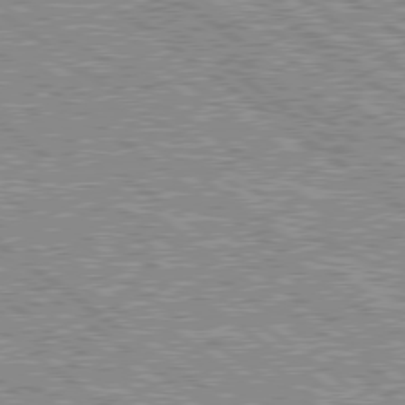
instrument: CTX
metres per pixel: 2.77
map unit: Hpe
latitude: 78.8380
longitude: -157.1781
